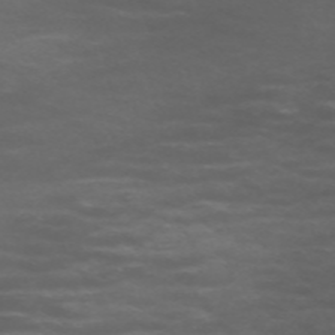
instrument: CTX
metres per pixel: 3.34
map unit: Nve
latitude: -58.8974
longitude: 66.1039
